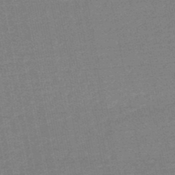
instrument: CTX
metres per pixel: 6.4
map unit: HNb
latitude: -48.2362
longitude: 57.5777
